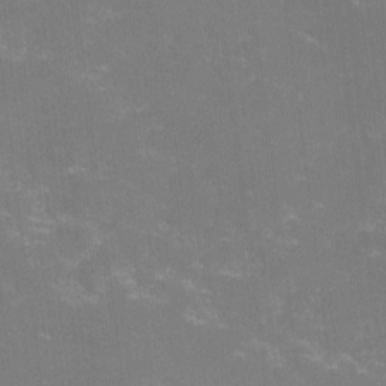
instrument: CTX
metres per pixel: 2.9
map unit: lHvf
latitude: -14.4629
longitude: -100.8191
